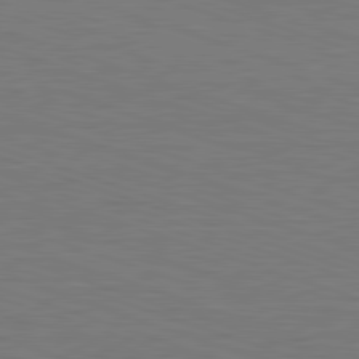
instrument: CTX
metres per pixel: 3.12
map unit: Hpe
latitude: -82.7274
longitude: 5.9556
